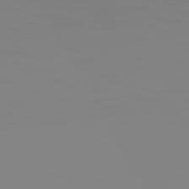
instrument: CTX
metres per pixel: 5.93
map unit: Hpe
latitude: 74.4034
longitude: -127.2159
